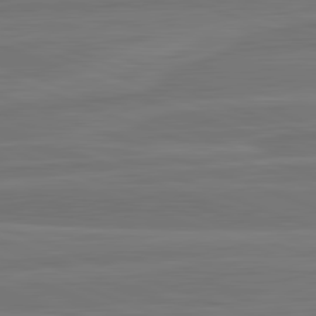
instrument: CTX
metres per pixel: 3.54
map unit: lApd
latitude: 82.2522
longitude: -175.3293
